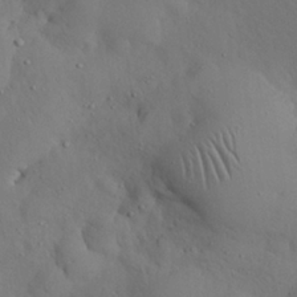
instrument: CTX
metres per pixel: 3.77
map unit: Nhu
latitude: 27.1214
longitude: -72.5546
